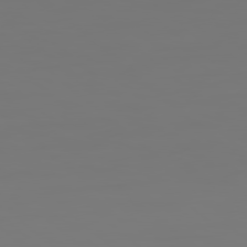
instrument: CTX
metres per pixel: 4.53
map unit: Hpe
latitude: 78.3279
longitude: 177.8422
